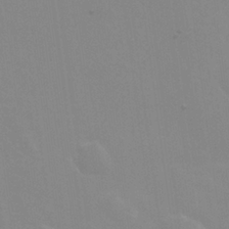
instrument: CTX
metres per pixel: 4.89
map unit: Nhu
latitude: 25.5560
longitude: -54.2900
